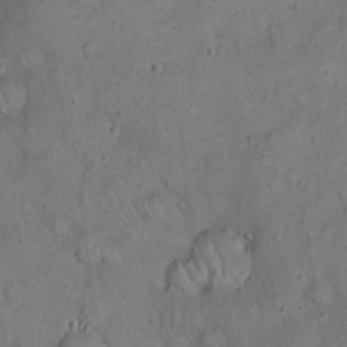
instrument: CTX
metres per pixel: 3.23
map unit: eHh
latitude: 20.3656
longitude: -59.7828
